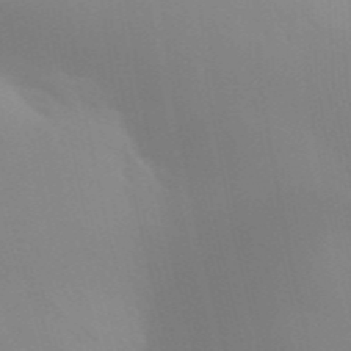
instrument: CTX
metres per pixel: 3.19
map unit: Aa
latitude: 32.2334
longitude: -145.6883
